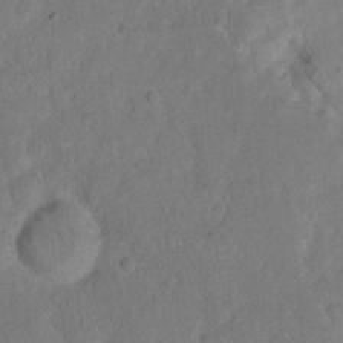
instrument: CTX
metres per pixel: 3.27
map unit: eHh
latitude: 18.9136
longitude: -62.6869
